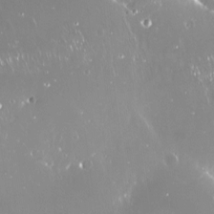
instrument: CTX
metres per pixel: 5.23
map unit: Nve
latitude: -17.9745
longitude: -60.0633
